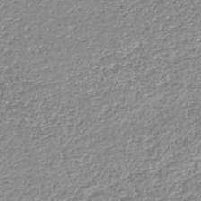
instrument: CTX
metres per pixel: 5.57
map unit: lHb
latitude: -44.1228
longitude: 78.6140
